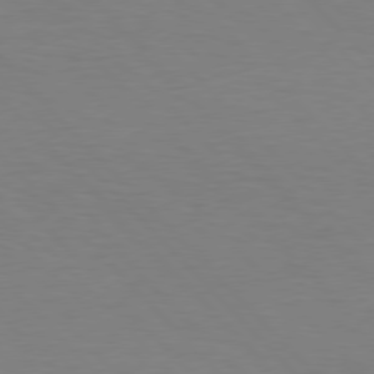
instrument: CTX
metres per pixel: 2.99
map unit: Hpe
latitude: 76.6301
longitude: -155.8961
